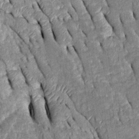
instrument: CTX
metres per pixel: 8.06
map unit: Htu
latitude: -0.1228
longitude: 149.7478
